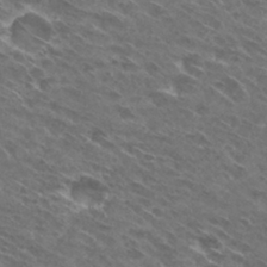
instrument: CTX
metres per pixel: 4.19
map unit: Hto
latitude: 29.4993
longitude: -44.2333
